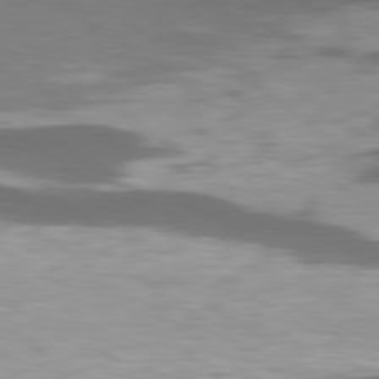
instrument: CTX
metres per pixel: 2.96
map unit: lApd
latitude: 79.4994
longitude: -47.4238
